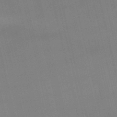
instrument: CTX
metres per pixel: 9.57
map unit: lHb
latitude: -48.9731
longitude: 70.8030
